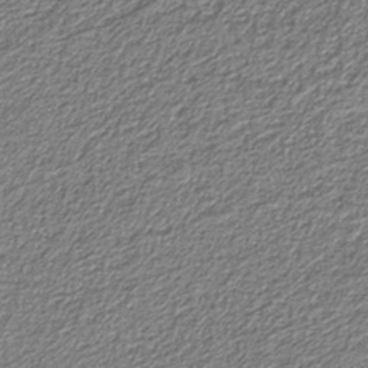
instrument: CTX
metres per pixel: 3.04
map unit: eAb
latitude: -39.4832
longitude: 51.7100
